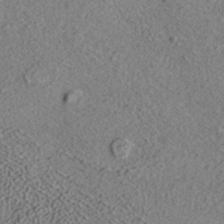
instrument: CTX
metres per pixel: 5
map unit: ANa
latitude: 36.1767
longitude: 12.9164
